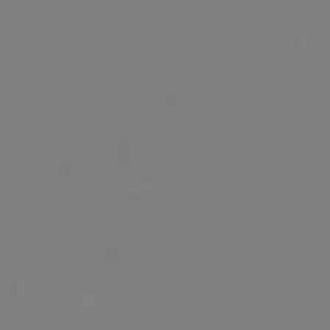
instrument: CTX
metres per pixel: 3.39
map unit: HNhu
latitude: -1.3699
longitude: -5.4048
